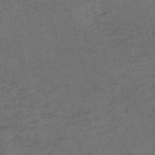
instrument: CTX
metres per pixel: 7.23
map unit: HNb
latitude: -56.0850
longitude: -45.1403
